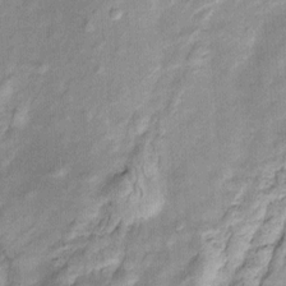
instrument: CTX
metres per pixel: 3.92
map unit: Htu
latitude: -5.0486
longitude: 158.4251
